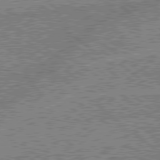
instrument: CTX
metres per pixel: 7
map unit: lApd
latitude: 78.9325
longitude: -143.9150
